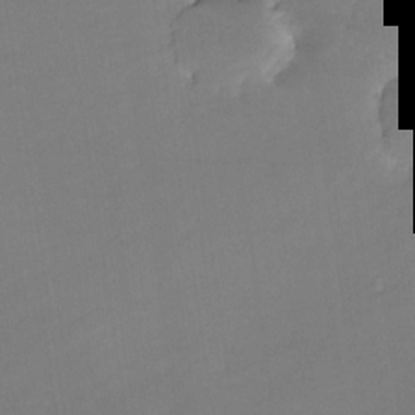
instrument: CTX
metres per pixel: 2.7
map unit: Nhe
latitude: -31.3509
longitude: -116.6491
